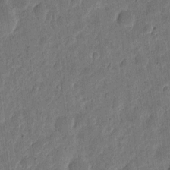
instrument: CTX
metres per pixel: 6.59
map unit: eHh
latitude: 5.4615
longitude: -71.1970
